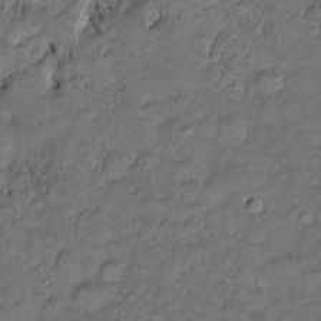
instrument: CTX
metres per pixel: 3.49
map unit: Htu
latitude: -6.8597
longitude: 157.9745
